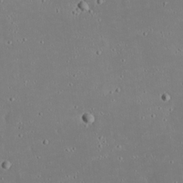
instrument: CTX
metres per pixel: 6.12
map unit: eHh
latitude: 19.9906
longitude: -72.6869
